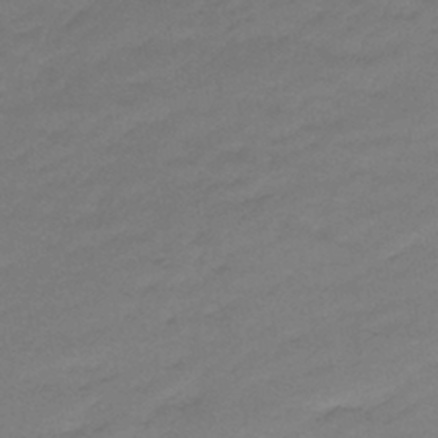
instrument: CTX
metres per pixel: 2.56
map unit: lHb
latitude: -42.5762
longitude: 58.4062
